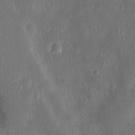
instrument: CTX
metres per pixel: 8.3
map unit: Ht
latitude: 10.8947
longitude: -75.3104
